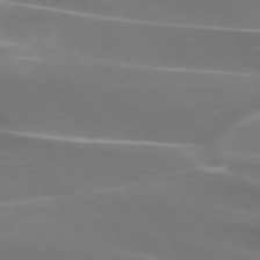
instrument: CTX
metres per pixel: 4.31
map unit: lApd
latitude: 75.1025
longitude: -62.8191
